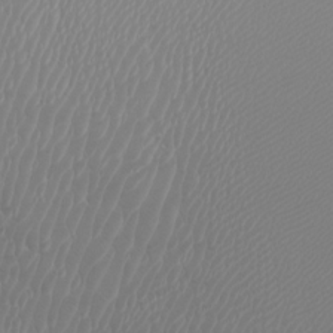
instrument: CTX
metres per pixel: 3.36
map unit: Htu
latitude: -4.6707
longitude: -72.2334
